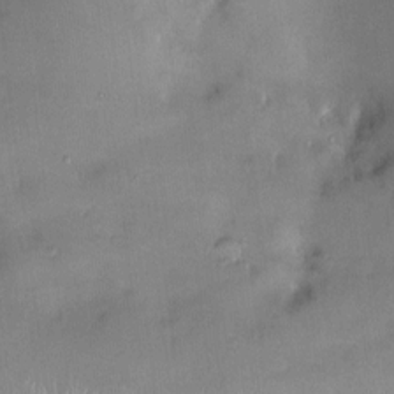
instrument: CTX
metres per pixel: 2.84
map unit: HNhu
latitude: 4.1578
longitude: -5.7639
